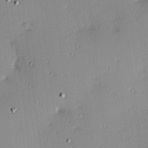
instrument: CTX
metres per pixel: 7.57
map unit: Hve
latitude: 13.7072
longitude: -90.5735
